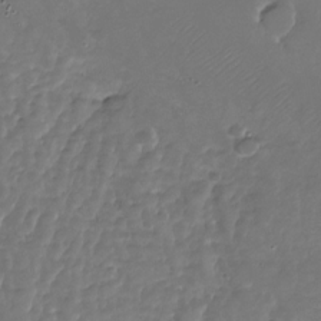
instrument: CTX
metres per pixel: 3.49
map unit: Nhu
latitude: -27.9556
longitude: -60.3467
